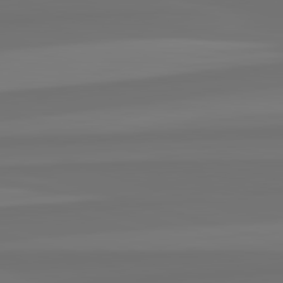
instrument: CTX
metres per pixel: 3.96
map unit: lApd
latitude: 82.9135
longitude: 161.5021
